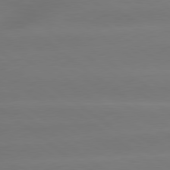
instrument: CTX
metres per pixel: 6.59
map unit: lApd
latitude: 79.3860
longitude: -134.0255
